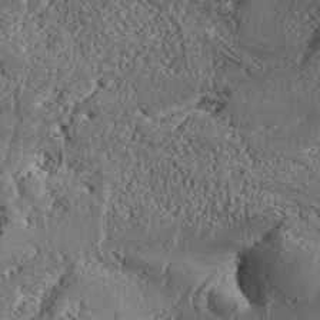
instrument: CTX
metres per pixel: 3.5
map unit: Aa
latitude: 32.8002
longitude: -135.0836
